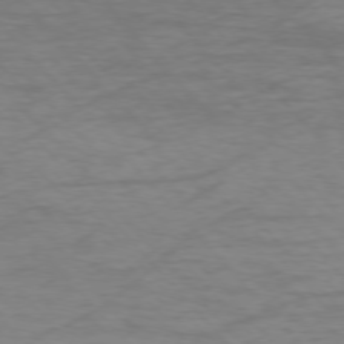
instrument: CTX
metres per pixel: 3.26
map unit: Ap
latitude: -76.2173
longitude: -69.9150
